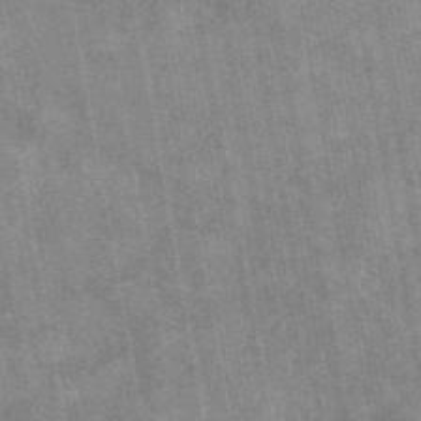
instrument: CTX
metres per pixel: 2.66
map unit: eAb
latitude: 47.2537
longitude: 122.3873
